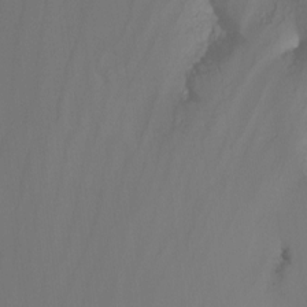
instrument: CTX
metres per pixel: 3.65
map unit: Nhu
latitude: -14.8786
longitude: -53.1970
